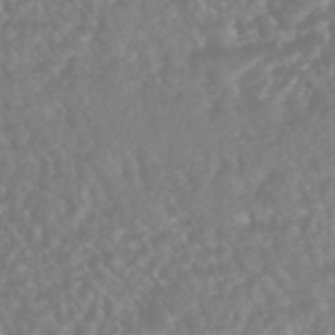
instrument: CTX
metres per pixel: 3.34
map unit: HNhu
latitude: -46.0283
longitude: 97.1620
